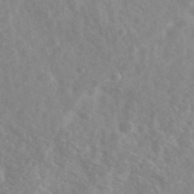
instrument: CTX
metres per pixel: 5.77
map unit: Ave
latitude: 39.3104
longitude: -106.3089
